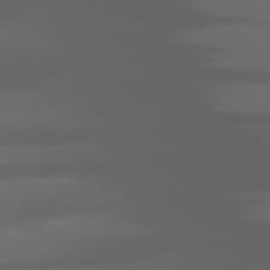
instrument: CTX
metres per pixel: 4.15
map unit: lApd
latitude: 80.7057
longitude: -140.9324
